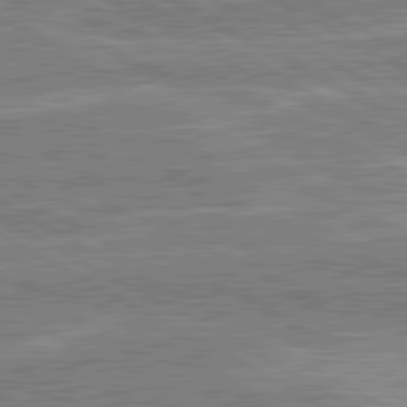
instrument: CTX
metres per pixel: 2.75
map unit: lApd
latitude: 80.9892
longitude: 142.8596
